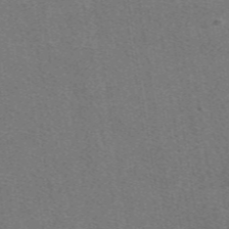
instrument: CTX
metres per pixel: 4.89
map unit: eAb
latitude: 48.4223
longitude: 115.1242
